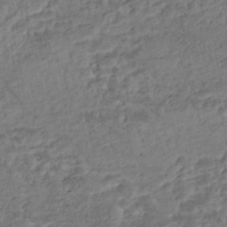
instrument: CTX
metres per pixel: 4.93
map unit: Nhe
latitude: -47.5021
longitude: -173.2536
